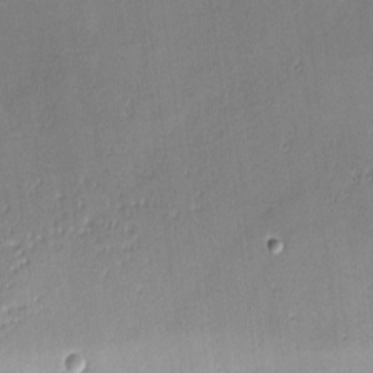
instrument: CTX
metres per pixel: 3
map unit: eHh
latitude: -2.9919
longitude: -81.9150
